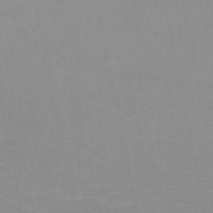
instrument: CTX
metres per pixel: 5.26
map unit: HNb
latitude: -48.5763
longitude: -43.7828
